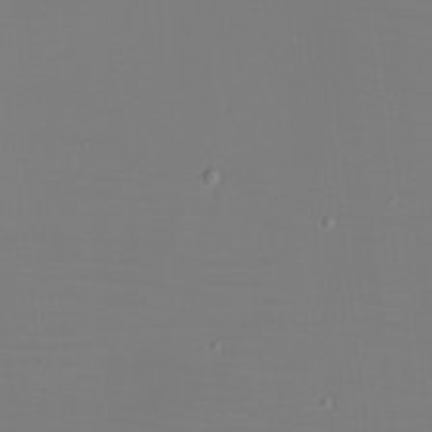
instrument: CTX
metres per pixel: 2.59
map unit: eHh
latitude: -5.8233
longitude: -83.8772
